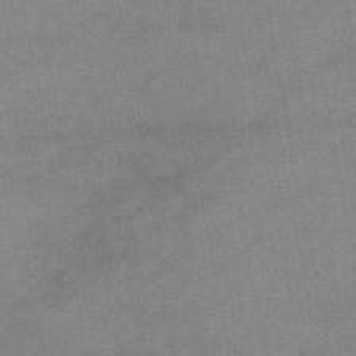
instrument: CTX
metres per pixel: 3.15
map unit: eAb
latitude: 48.1767
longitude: 103.6533
